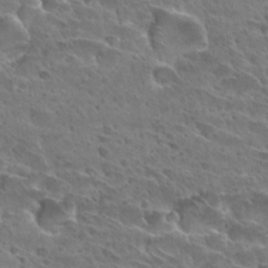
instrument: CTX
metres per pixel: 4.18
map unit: Hto
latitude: 28.8191
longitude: -39.4993
